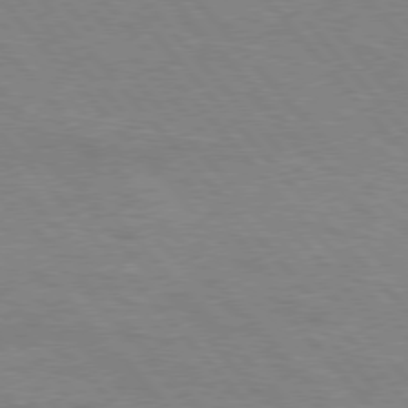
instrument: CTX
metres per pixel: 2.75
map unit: Hpe
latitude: 76.4790
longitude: -151.7638
